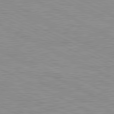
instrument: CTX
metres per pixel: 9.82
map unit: Ap
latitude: -82.0661
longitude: -72.2145
